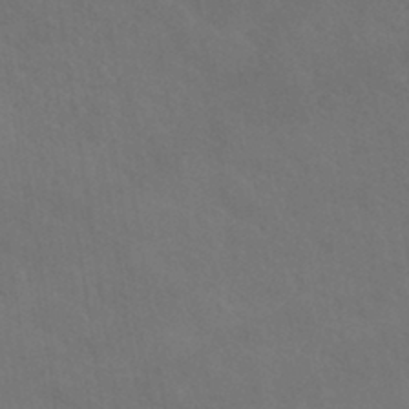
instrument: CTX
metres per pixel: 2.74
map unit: HNhu
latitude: -39.8423
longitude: 97.3888
